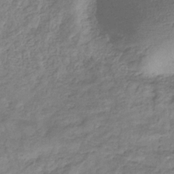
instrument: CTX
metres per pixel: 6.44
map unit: eHb
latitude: -32.5007
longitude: 73.3887
